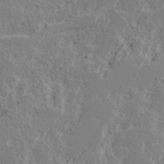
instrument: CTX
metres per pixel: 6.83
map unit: Ave
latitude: 16.3656
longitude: -137.8961
